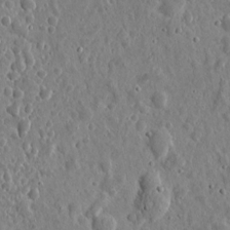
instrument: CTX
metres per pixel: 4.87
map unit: eHh
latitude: 10.0822
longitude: -73.4994
